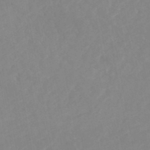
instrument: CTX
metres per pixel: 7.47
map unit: HNhu
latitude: -46.6707
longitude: 93.4454
